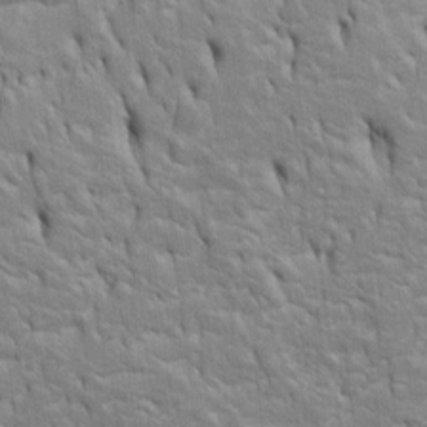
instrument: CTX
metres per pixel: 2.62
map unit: Htu
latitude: -4.9730
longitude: 151.1431
